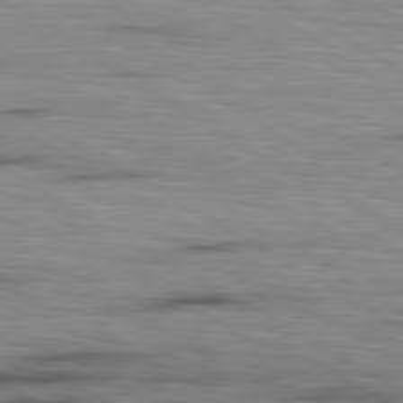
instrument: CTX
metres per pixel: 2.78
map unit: lApd
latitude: 80.5168
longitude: 160.5763
